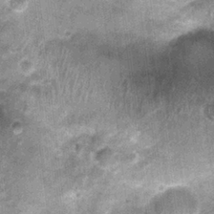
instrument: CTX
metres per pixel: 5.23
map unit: Nhu
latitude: 0.1388
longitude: -17.2348
